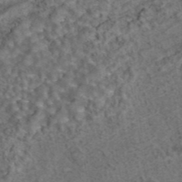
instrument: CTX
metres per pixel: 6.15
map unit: eAb
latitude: 43.4615
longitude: 107.4833
